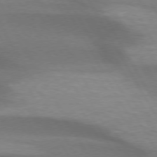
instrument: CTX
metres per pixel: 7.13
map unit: lApd
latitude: 74.3089
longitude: -65.4237
